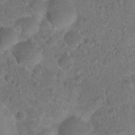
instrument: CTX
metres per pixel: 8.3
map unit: Hto
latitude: 17.8205
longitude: -41.0080
